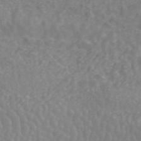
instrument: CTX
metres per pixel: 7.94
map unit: ANa
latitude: 43.5371
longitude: 26.2739
